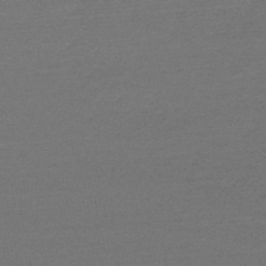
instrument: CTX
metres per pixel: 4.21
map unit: HNb
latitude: -53.2187
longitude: -43.1781
